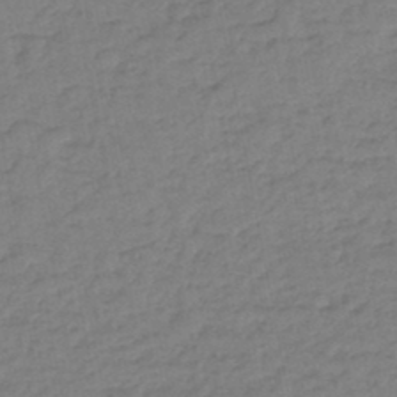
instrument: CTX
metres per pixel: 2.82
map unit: eHb
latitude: -45.5966
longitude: 80.8030
